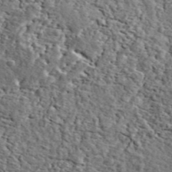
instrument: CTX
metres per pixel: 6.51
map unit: ANa
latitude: 43.9150
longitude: 45.4265
